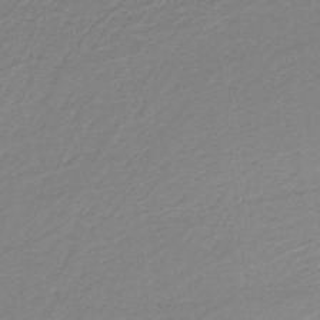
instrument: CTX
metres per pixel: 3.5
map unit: HNb
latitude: -37.0108
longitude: 55.6533
